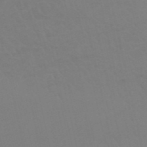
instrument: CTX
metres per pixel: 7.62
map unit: HNb
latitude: -53.1053
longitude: -50.3845
